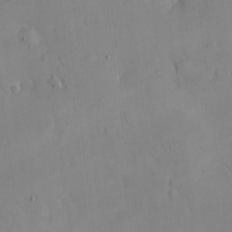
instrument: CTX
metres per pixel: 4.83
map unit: eHh
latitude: -9.1431
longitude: -66.1388
